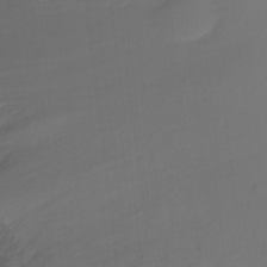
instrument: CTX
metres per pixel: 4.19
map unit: Nhu
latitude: -13.3888
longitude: -61.7449
